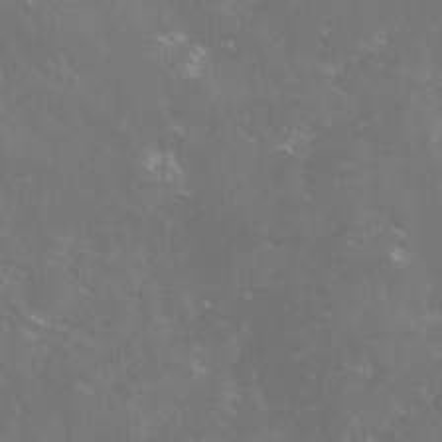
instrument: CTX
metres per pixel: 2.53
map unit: lHvf
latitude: -13.7100
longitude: -100.5924
